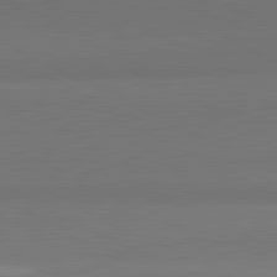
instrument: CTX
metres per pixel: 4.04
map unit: lApd
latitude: 81.8394
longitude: 158.5195
